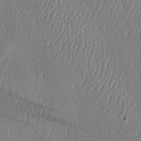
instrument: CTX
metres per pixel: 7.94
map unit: lAa
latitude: -8.5007
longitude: -128.9702
